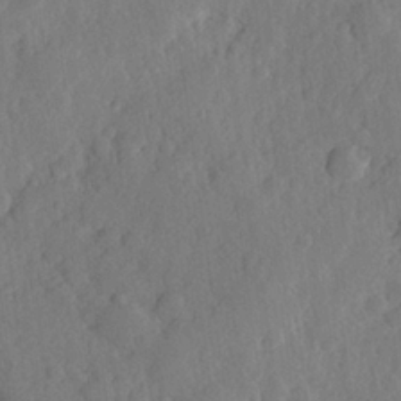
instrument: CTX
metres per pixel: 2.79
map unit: Hve
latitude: 24.7813
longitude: 149.8990
